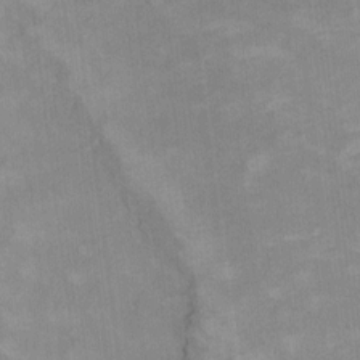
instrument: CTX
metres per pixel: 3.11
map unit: Ht
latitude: 6.3278
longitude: -36.7058
